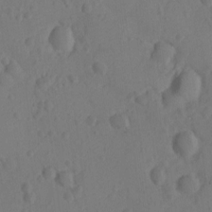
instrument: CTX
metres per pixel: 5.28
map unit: Ht
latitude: -10.4251
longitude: -23.0269
